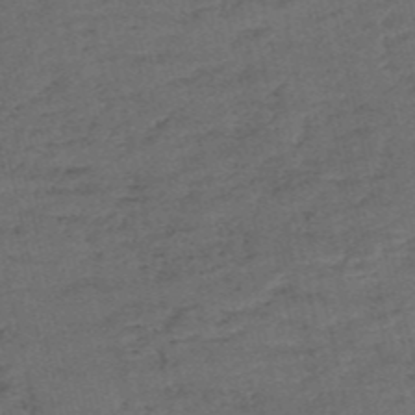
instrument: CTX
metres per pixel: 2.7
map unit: eHh
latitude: -54.6519
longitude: -89.6883
